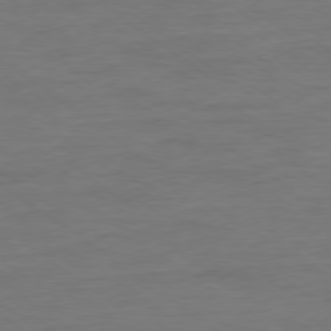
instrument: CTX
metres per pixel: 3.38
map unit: Ap
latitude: -79.0675
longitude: -88.8380
